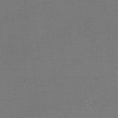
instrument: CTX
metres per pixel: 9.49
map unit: eHh
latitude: -5.2942
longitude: -82.5545
